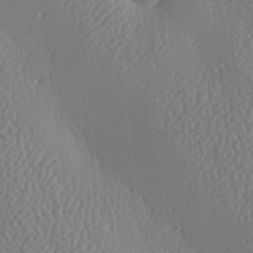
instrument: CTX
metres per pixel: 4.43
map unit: lAa
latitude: -8.6518
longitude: -128.5923
